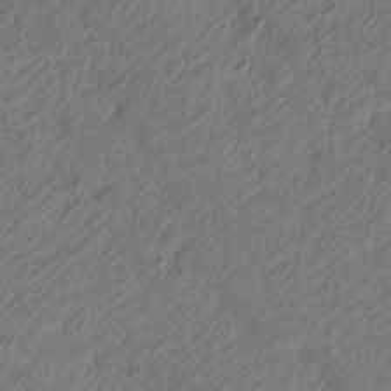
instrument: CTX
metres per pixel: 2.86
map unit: Ave
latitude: 13.5938
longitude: -106.4034
